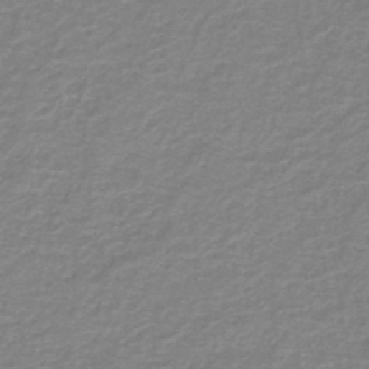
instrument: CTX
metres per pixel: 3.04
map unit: lHb
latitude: -44.2928
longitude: 56.5385
